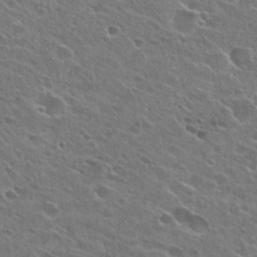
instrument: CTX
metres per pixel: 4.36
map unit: Hto
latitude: 26.5357
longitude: -44.5546
